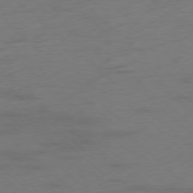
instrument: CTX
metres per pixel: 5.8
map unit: Hpe
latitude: -78.0472
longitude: -20.6491
